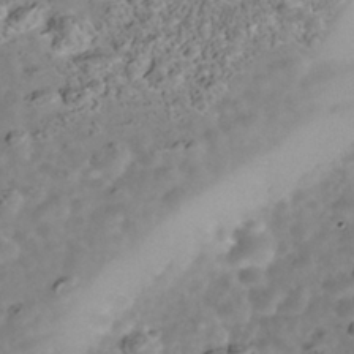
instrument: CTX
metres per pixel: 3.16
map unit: Nhe
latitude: -39.7478
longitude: -116.8002
